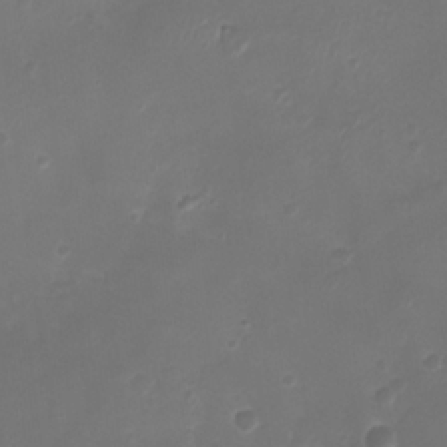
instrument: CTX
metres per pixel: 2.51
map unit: Ht
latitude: -2.5573
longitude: -19.5749
